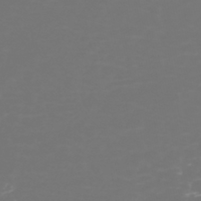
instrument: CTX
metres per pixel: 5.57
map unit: Nhe
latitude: -45.7478
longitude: 153.8233
